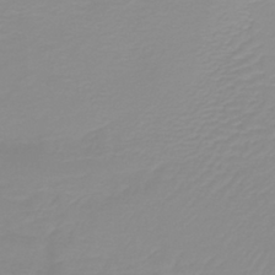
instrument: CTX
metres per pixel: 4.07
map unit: lHb
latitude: -40.2739
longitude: 60.1984
